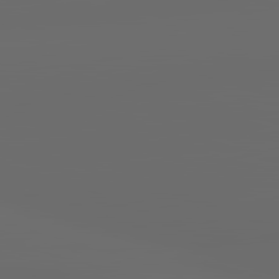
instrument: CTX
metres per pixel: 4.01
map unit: lApd
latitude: 83.6882
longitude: -129.0080
